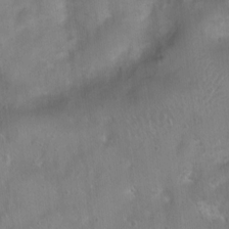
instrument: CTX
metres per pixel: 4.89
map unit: Ht
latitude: 4.2711
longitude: -21.8016
